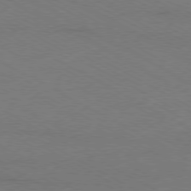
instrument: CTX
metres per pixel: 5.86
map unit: Ap
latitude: -79.6344
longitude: -82.5356
